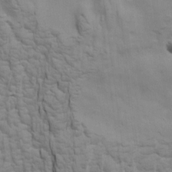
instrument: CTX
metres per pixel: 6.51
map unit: Aa
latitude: 21.7450
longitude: -141.9717
